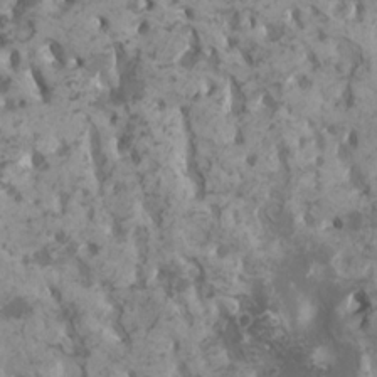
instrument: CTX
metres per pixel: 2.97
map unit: HNhu
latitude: 1.8205
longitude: 7.2565
